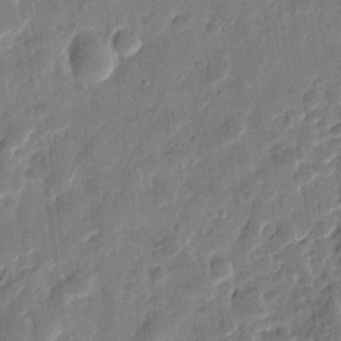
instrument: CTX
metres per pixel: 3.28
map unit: eHh
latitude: 8.3278
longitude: -74.1956
